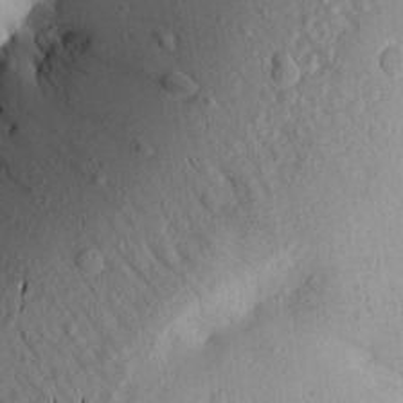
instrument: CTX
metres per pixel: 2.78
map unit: Aa
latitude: 20.5357
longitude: -147.9151
